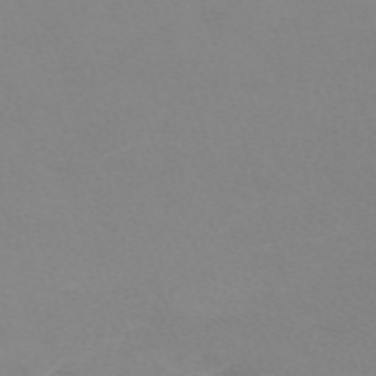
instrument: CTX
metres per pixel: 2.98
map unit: eHh
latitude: -62.3684
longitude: 48.6330
